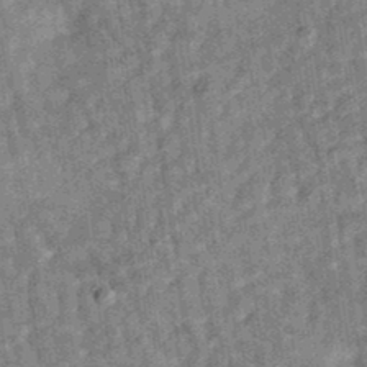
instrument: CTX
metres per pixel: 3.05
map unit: eAb
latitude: 35.6882
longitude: 115.2187
